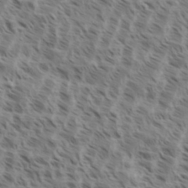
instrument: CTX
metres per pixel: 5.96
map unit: eHh
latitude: 35.3481
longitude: -138.8569
